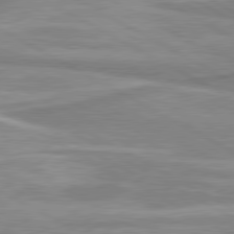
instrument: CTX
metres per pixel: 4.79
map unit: lApd
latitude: 80.3656
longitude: -173.7638
